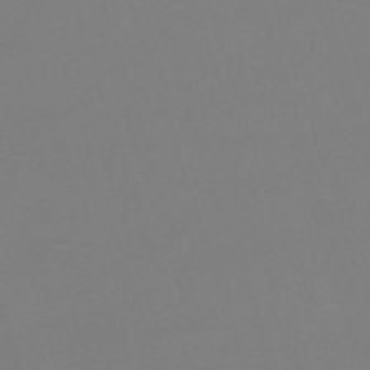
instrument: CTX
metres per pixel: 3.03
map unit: eHh
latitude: -63.3320
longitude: 49.5399
